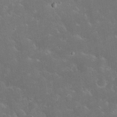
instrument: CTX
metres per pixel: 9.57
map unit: Nhu
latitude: 23.5749
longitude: -71.7827
